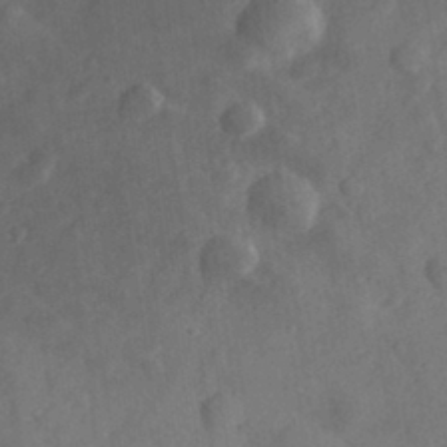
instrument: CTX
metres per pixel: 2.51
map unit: eHh
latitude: 30.8380
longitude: -71.2537
